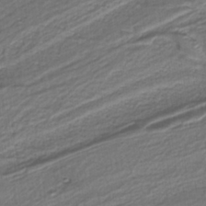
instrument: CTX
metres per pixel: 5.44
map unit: lHb
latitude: -39.5210
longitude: 52.9541
